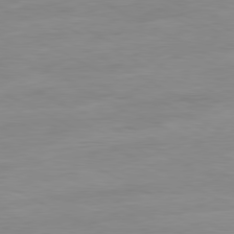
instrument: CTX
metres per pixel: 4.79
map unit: Ap
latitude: -81.2187
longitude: -95.9717
